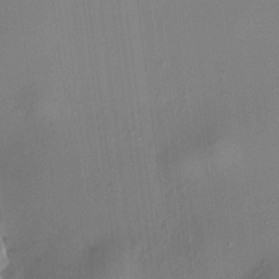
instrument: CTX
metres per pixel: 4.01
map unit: HNhu
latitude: 8.7057
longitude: 13.9556
